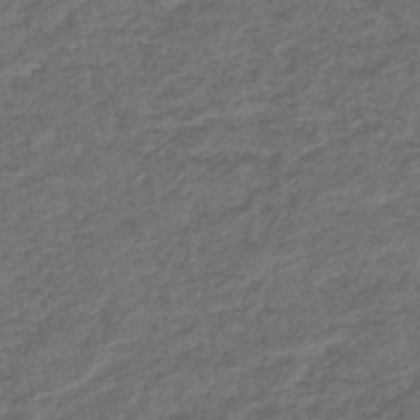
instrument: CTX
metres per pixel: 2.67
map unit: lHb
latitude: -43.6910
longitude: 71.2943
